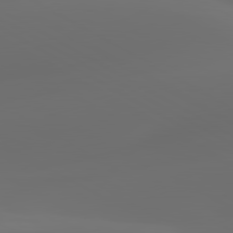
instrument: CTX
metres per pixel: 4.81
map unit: lApd
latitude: 80.4979
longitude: -85.9339
